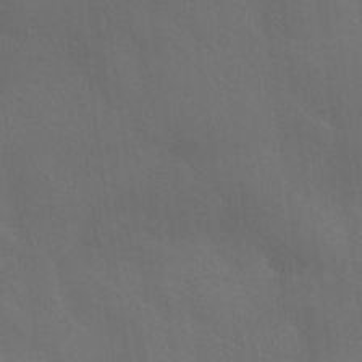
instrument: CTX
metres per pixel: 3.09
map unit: HNhu
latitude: -39.8234
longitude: 97.3510
